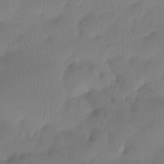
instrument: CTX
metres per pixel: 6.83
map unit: Htu
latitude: -14.9920
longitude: -46.4034
